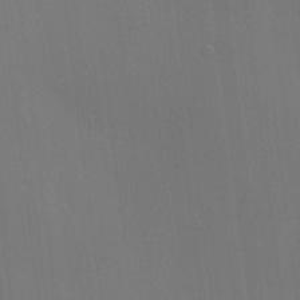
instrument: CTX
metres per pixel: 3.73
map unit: Nve
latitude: -9.1242
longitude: 175.6343
